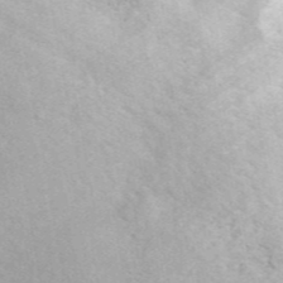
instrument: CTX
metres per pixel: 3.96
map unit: ANa
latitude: 45.5560
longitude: 30.0661
